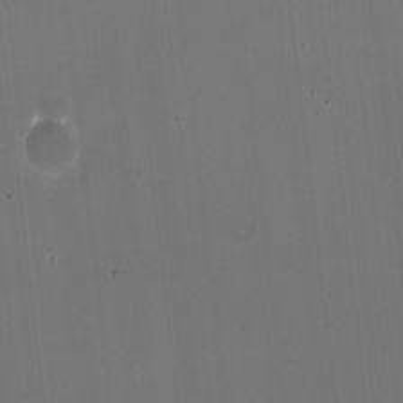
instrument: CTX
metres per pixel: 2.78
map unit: HNhu
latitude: -2.2361
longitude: -3.3104
